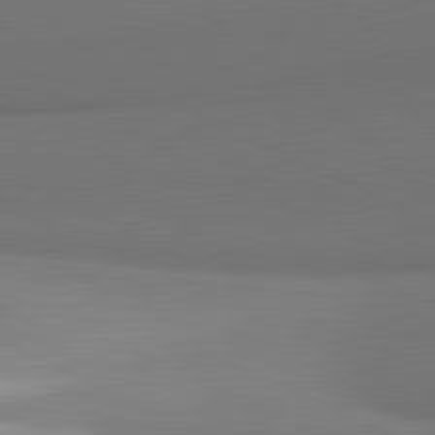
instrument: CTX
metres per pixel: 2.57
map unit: lApd
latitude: 81.7072
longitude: 154.4629
